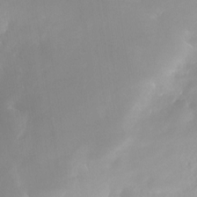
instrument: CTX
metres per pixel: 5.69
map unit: Nhe
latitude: -29.2943
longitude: -109.9528
